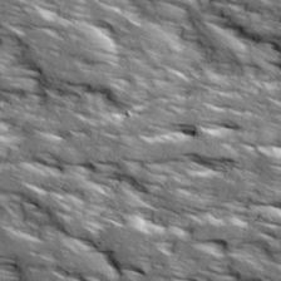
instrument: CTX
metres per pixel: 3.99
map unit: Ave
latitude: 19.2159
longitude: -135.4804
